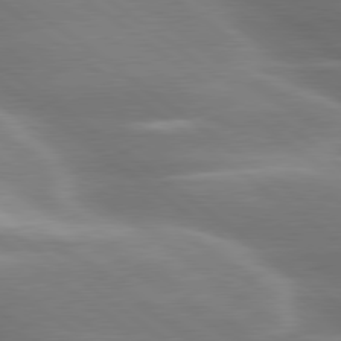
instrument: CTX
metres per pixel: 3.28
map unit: lApd
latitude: 79.8017
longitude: -118.4790
